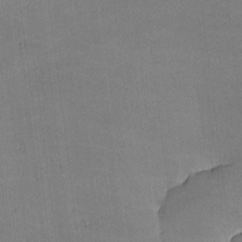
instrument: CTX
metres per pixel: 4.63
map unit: lHvf
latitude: -9.4076
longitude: -100.8569
